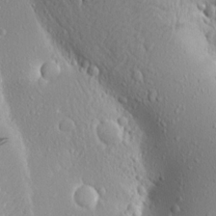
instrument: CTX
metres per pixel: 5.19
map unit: Aa
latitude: 17.4615
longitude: -147.9151
